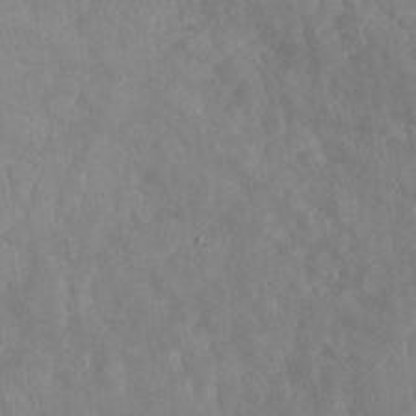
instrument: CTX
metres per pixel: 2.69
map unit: Nhu
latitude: -30.4062
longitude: -59.5560
